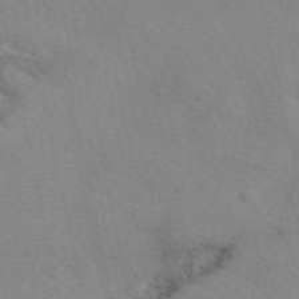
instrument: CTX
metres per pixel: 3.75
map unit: eAb
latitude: 50.0444
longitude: 106.4251
